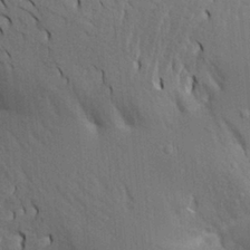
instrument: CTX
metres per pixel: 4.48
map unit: Aa
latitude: 18.9513
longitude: -149.7072
